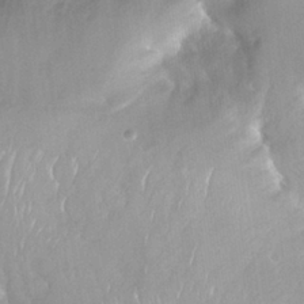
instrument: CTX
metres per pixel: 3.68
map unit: Nhu
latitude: 26.1956
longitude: -56.5545
